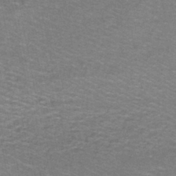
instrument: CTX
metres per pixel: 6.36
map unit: lHb
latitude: -43.2187
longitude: 54.7274
